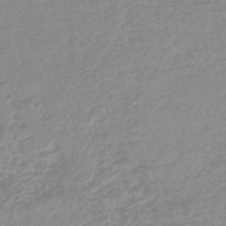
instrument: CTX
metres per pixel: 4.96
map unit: lHb
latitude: -44.6330
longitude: 72.4062
